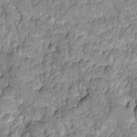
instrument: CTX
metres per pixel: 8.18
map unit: Ave
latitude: -11.2376
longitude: -118.3089
